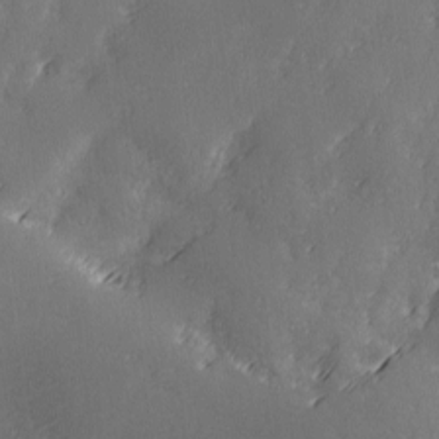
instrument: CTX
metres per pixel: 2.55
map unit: Ave
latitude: 2.1955
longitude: -111.6505
